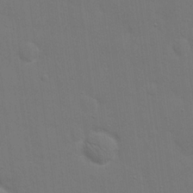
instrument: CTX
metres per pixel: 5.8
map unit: eHh
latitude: 19.8205
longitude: -67.0269
